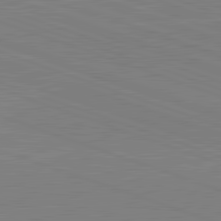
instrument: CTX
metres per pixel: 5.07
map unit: lApd
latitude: 82.2522
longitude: -159.0459
